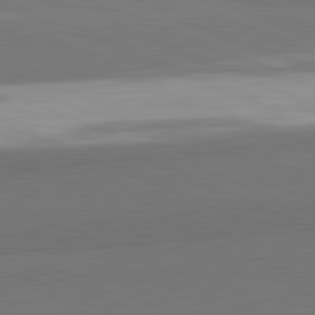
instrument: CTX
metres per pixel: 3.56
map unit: lApd
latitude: 82.1011
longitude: 156.0661
